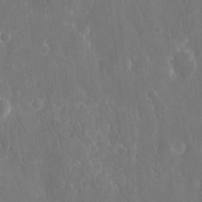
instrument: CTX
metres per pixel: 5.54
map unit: eHh
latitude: 15.2537
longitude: -72.9325
